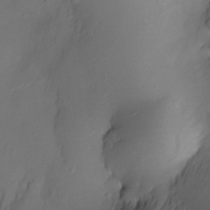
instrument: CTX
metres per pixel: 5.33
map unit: Nhe
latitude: -32.9353
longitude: -115.7638
